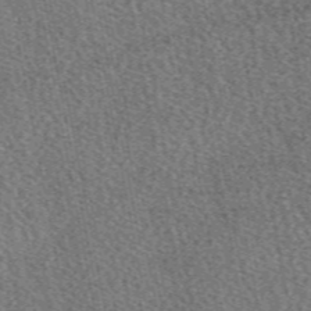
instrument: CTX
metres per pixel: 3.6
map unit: eAb
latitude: 49.1403
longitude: 117.1620
